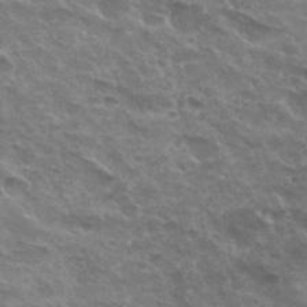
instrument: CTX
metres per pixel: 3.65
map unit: Hto
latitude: 32.6679
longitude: -45.1970
